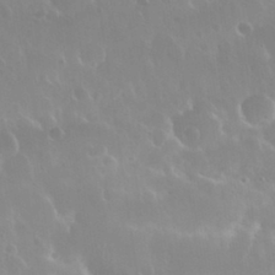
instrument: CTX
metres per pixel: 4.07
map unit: Nhu
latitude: 30.0633
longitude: -56.1199
